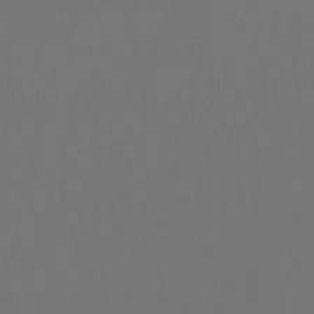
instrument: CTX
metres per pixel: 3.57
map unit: lHb
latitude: -47.0297
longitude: 64.7086
